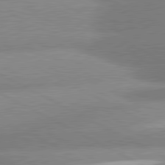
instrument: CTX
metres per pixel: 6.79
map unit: lApd
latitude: 81.1592
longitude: -163.5560
